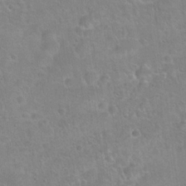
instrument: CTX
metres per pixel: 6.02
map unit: Hto
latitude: 21.9528
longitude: -51.5371
